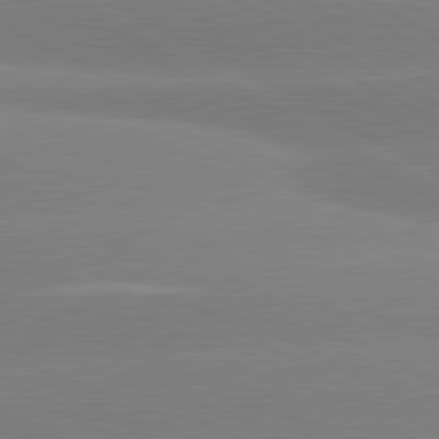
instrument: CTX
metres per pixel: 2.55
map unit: lApd
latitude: 80.7813
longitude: -153.2915
